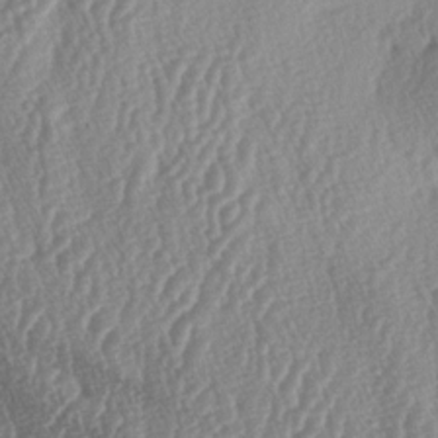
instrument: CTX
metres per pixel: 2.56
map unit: lAa
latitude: -5.3698
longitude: -129.6694
